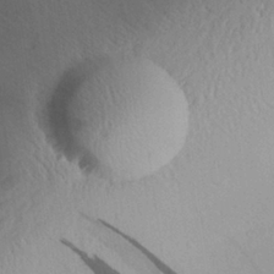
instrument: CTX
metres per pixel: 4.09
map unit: Aa
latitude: 28.6490
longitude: -135.6883
